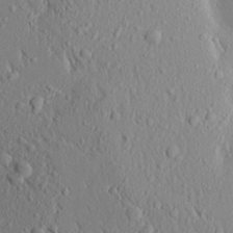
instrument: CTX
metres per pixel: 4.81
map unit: Aa
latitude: 17.6883
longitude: -147.9717
